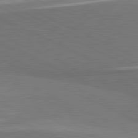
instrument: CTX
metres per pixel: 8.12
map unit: lApd
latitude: 81.7261
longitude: 157.2943
